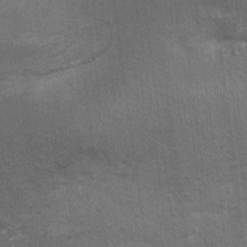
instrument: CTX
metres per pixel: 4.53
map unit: Ht
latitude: -0.9920
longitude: -15.7072
